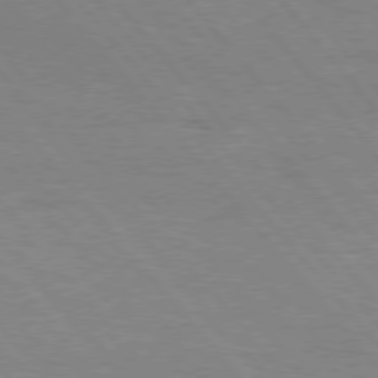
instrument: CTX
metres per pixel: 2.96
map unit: Hpe
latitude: 76.2333
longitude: -151.3859
